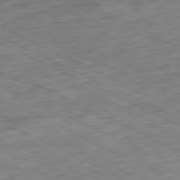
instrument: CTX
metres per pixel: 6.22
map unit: Ap
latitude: -80.9542
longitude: -87.8205
